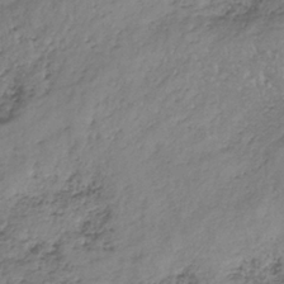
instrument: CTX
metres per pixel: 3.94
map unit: lHb
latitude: -35.2376
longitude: 68.1227
